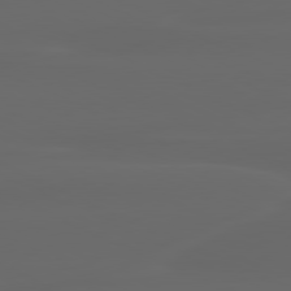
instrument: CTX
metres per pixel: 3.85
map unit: lApd
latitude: 80.4223
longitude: -117.3482
